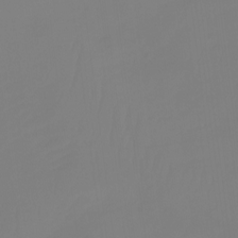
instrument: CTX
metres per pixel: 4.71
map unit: Aa
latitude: -11.9178
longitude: -68.1577
